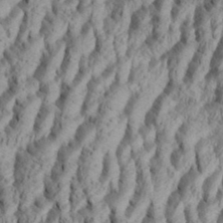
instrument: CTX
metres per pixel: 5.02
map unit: Aa
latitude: 34.0633
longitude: -136.8569
